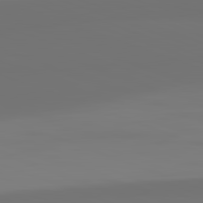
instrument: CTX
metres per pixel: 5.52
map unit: lApd
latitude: 82.3845
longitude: 154.3118
